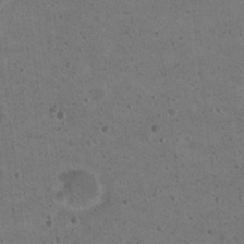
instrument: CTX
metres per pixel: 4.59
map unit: Nhu
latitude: 18.2711
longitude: -29.7449
